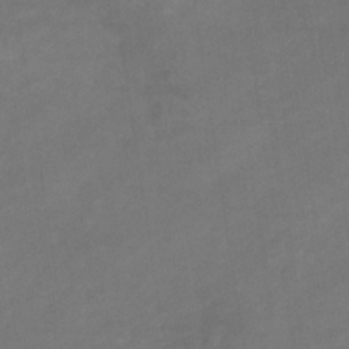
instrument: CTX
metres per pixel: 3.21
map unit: eHb
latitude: -32.9164
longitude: 72.5951
